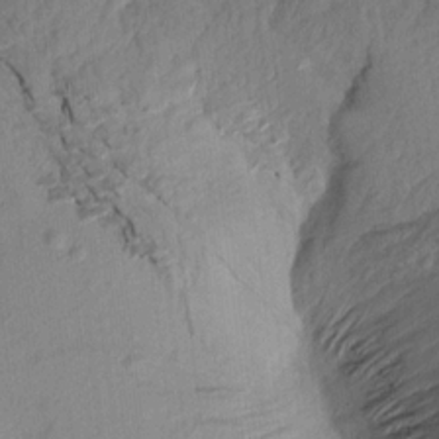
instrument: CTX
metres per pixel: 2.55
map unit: Aa
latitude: 15.4427
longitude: -145.3481
